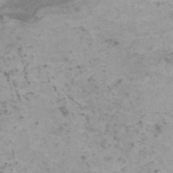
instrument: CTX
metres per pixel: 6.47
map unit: HNhu
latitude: 1.1781
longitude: 2.6329
